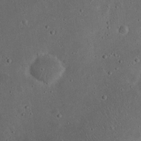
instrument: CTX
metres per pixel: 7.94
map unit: eHh
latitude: 23.0458
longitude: -70.3089
